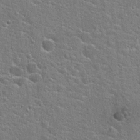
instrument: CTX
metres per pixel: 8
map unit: Hto
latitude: 22.9136
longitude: -44.1389
